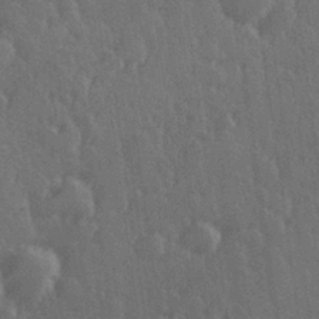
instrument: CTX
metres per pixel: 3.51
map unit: Hve
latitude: 27.3104
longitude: 146.8786
